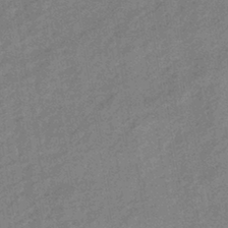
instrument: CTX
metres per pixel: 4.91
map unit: eHb
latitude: -41.1998
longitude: 82.0661
